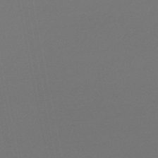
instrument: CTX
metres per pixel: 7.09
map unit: lHb
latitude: -46.6518
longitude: 67.2754
